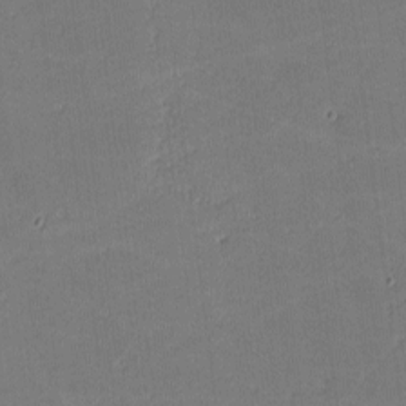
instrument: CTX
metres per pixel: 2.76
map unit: lHvf
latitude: -10.8030
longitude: -104.2523
